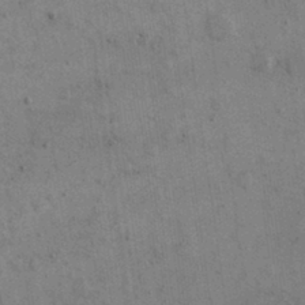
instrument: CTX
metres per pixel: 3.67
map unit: eHh
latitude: 15.4049
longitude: -68.4223
